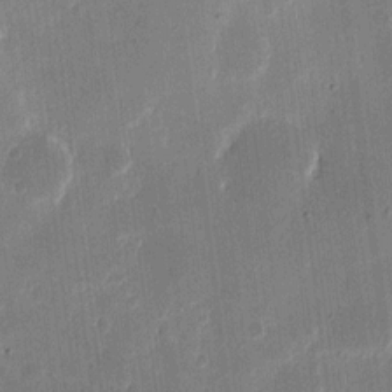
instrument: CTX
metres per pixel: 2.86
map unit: eHh
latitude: 11.0836
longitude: -68.7435
